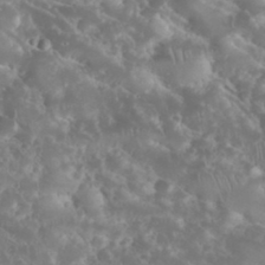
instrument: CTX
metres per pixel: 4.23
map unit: eHh
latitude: 34.4412
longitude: -63.1026
